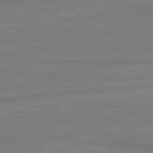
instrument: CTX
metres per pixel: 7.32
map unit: lApd
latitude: 81.8772
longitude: -175.3860
